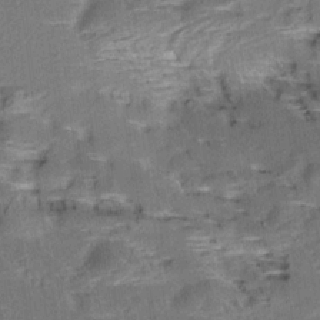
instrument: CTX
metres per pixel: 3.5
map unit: Aa
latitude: 9.3293
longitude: -141.5749
